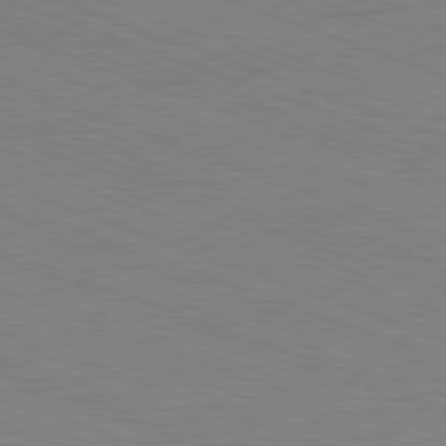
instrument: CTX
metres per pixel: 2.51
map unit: Ap
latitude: -81.2376
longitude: -74.1011
